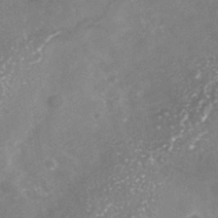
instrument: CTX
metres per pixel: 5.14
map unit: Nhe
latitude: -40.8219
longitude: -109.6693
